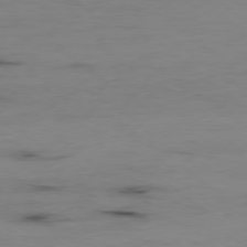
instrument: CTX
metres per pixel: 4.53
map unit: Hpe
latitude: -78.7652
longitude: 13.7667
